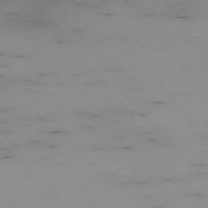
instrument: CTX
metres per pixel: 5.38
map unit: Hpe
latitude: -75.1809
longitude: 3.8233
